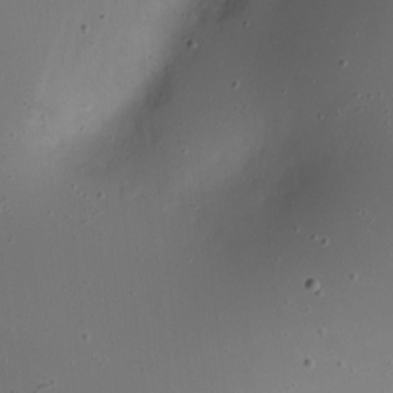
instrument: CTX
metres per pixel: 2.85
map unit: Nhe
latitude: -19.5966
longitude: 144.8030
